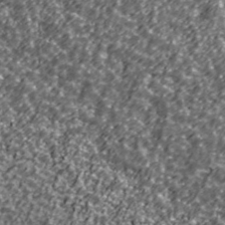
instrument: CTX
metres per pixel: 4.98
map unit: Ave
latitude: 42.3278
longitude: -113.8772
